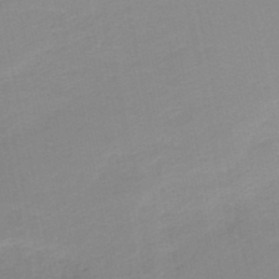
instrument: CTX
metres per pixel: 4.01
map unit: HNb
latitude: -50.6896
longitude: -50.1577
